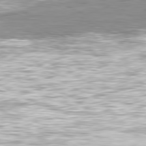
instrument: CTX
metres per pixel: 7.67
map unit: Hpe
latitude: -81.0298
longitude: 19.2943
